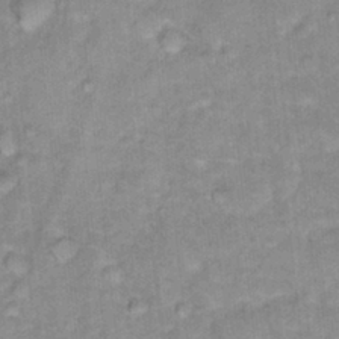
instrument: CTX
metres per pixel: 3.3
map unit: Hto
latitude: 16.6113
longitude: -35.2159
